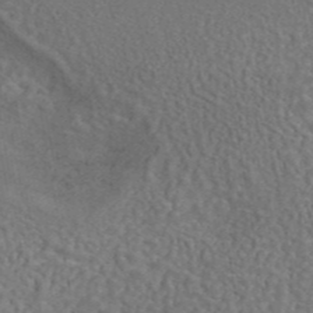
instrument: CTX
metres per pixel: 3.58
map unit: eAb
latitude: 43.2537
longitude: 106.3873
